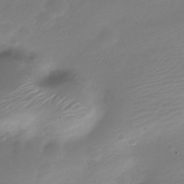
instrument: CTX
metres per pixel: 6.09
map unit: Nve
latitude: -21.9178
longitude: 105.7855
